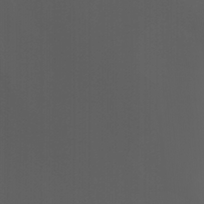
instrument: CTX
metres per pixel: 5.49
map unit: Htu
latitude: -0.8030
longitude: -77.9528
